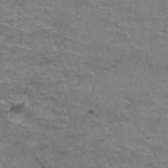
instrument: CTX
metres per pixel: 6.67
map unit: Hto
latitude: 37.2159
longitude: -41.9717
